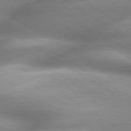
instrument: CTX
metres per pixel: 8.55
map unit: lApd
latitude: 79.8584
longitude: -144.0444
